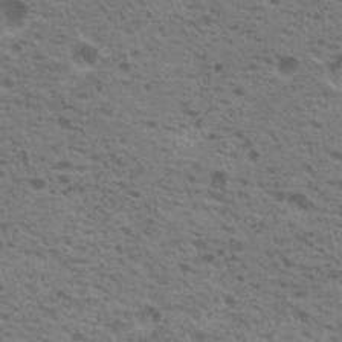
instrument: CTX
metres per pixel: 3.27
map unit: Nhu
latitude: 19.2915
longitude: -31.3104
